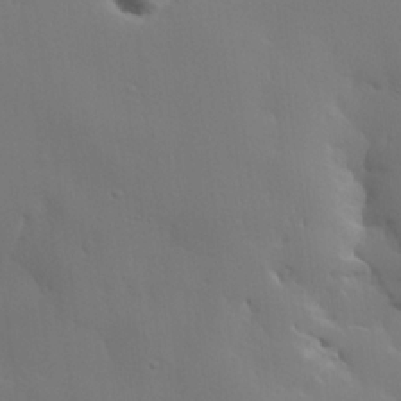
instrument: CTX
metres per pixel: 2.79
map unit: lHvf
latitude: 22.1956
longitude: 145.8422
